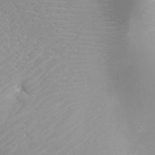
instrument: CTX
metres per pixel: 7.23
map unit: Htu
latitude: -4.8408
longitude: -72.3468
